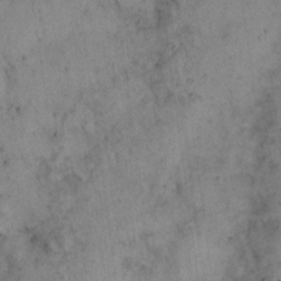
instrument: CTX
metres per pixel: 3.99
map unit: eHh
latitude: 20.8758
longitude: -60.7057
